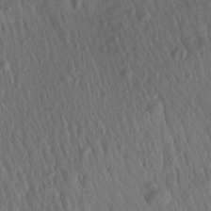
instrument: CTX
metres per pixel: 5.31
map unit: Aa
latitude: 27.9150
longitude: -141.5182
